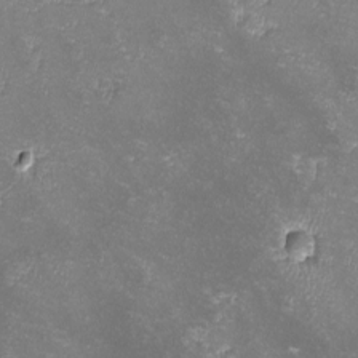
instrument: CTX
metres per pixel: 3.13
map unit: lHvf
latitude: -13.9745
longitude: -102.2144
